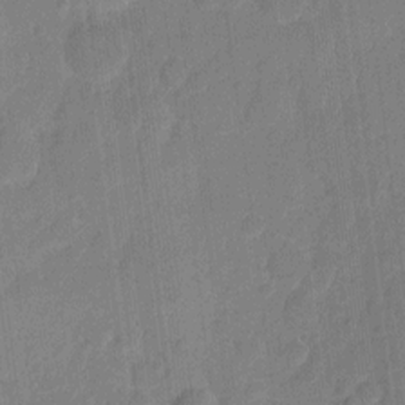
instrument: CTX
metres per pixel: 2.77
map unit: eHh
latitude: 9.8017
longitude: -66.5923
